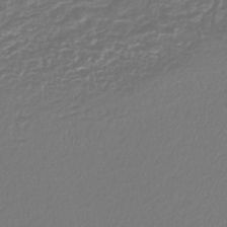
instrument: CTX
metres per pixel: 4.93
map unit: lHb
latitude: -40.1795
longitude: 71.5210
